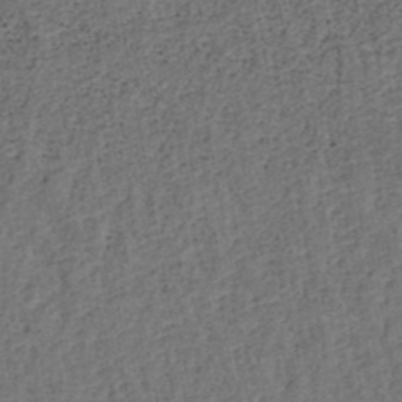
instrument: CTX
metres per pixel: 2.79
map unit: ANa
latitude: 39.3104
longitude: 22.0283
